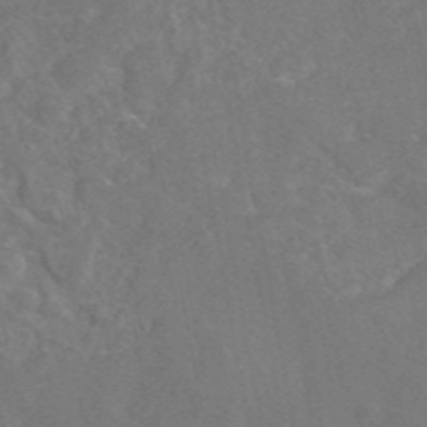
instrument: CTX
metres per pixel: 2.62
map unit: eAb
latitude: 46.2334
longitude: 110.2550
